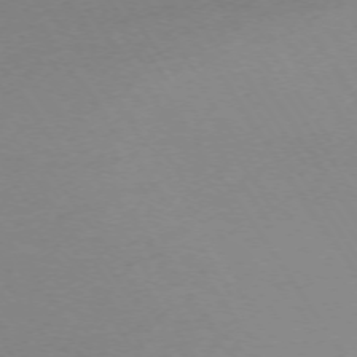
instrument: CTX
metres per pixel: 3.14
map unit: Ap
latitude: -73.8233
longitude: -72.6491
